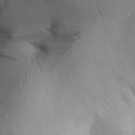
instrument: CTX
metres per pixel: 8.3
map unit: Aa
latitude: 30.6113
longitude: -142.7057
